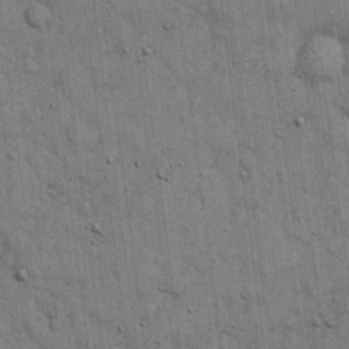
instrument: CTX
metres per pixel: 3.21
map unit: eHh
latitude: 15.6127
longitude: -62.7058
